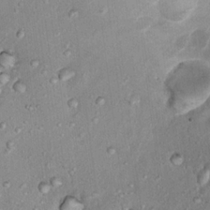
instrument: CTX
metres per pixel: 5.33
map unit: Nhu
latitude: 17.6883
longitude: -29.6127
